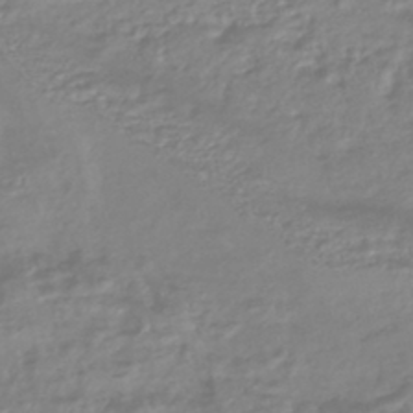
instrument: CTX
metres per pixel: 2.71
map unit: HNhu
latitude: -44.7274
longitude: 96.3118
